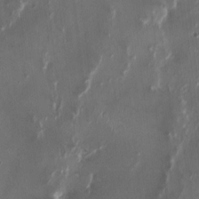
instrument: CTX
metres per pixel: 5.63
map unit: HNhu
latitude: 1.1781
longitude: -3.7638
